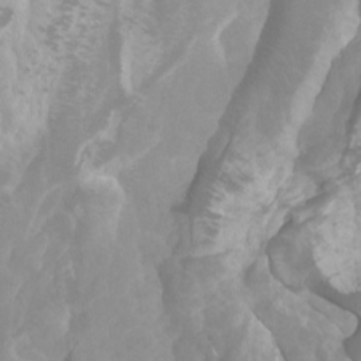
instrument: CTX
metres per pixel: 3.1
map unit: Ht
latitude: -1.6155
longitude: -18.1577
